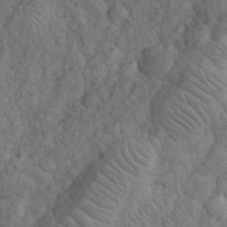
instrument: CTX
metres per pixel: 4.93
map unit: eHh
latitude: 32.2523
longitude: -67.4426
